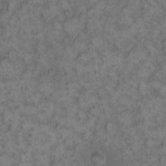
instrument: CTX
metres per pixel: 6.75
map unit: eHh
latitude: 13.5182
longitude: -64.3278
